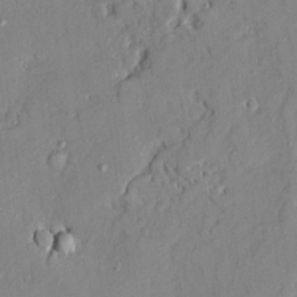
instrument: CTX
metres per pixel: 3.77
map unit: Ave
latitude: 22.5546
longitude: -128.7246
